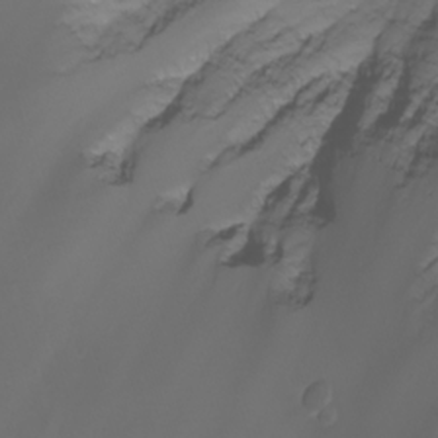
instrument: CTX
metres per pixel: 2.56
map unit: Nhu
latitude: -8.1795
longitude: -84.1389
